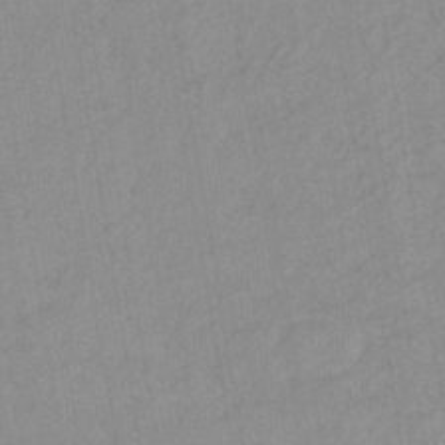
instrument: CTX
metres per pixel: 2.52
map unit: lHb
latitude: -44.5385
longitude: 72.4818
